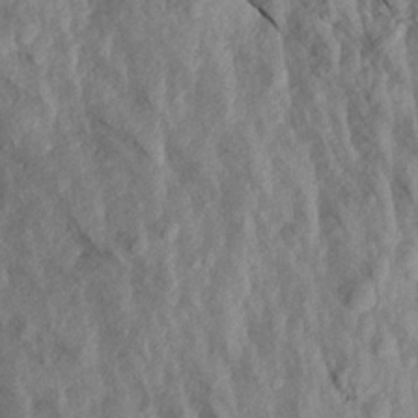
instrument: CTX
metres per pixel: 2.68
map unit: Aa
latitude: 18.9513
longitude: -147.1215
